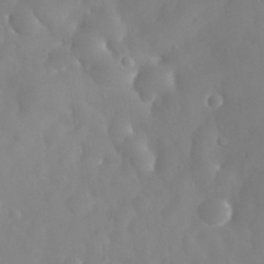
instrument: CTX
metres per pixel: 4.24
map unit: eHh
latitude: 31.2726
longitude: -58.7624
